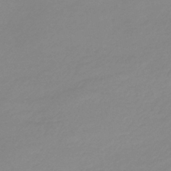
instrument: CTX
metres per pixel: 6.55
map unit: lHb
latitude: -41.7477
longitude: 71.1242
